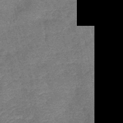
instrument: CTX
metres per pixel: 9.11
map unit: lHb
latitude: -42.6140
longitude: 80.1228
